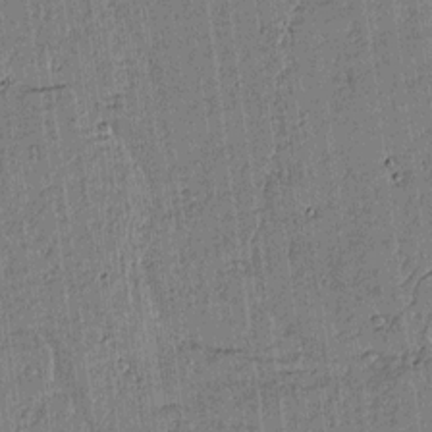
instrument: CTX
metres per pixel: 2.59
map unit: lAvf
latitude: 15.0270
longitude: -125.1781
